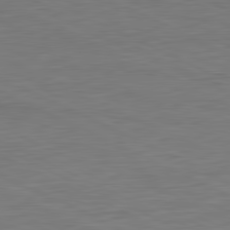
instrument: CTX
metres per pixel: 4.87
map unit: Ap
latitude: -82.1039
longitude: -77.2348
